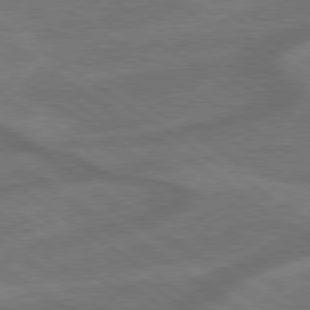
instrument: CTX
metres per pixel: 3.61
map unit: lApd
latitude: 79.3671
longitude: -172.1010
